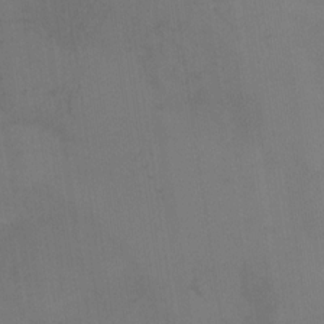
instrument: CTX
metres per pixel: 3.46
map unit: Nhe
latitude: -29.2754
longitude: -110.3279
